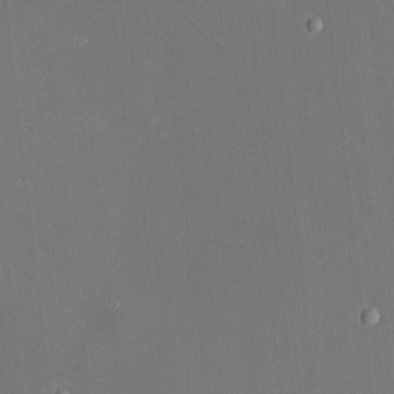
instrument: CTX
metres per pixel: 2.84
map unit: HNhu
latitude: 6.9703
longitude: 8.7463
